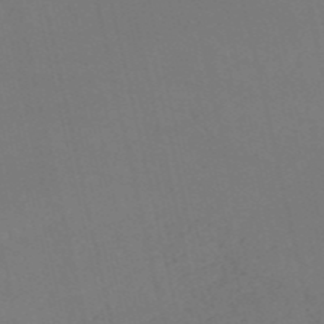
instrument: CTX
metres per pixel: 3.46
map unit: HNb
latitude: -54.2740
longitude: -35.3481
